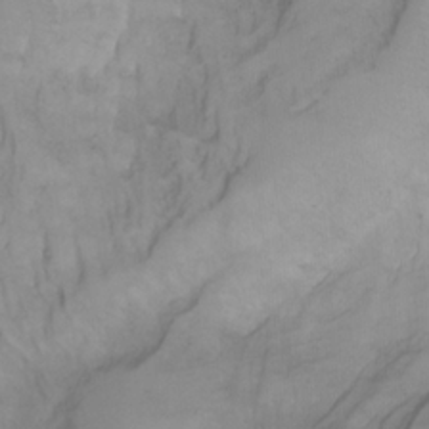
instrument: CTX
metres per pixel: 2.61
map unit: Aa
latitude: -3.5966
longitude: -71.9339
